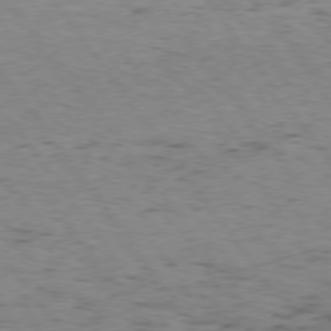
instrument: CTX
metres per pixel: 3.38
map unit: Hpe
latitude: 75.1403
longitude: -142.9136
